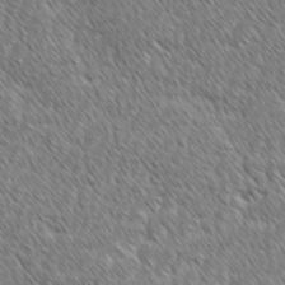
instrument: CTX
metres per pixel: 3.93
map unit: lAvf
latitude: -1.7100
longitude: -114.7435
